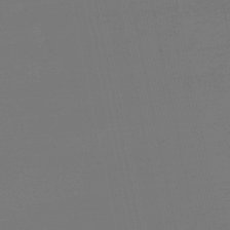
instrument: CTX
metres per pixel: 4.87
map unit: eHb
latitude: -50.1795
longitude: 78.0472
